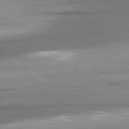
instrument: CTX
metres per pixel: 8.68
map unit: lApd
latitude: 81.7261
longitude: -143.5560
